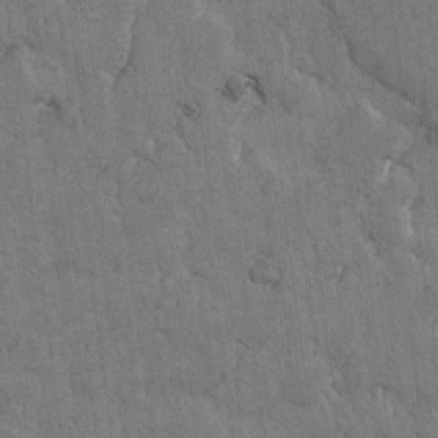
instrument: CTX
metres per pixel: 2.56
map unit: lAvf
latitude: -5.5966
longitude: -114.5167
